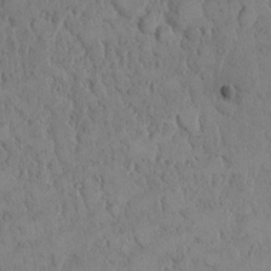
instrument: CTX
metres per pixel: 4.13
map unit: Hto
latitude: 8.4601
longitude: -60.5734
